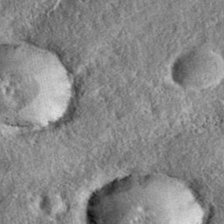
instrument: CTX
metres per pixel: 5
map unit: eAb
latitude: 36.4601
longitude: 110.3306
